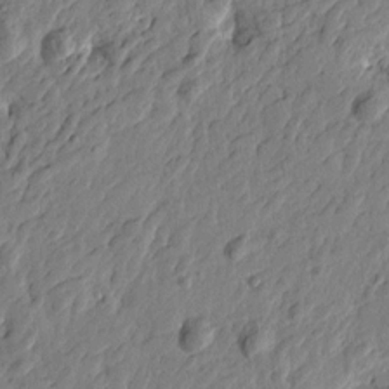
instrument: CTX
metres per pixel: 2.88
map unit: Htu
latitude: -2.8030
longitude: -179.8584
